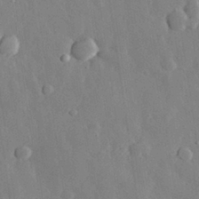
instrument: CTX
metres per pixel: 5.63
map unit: eHh
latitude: 29.5182
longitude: -79.6505
